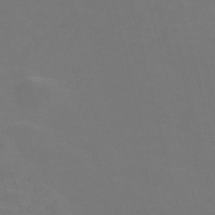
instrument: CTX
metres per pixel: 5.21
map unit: Nve
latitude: -57.1431
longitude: 52.1039
